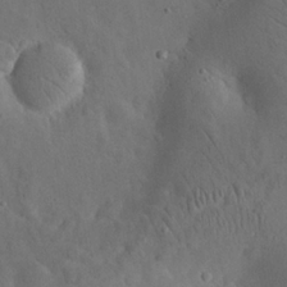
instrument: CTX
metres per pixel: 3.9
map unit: eHh
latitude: 24.6868
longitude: -67.7827
